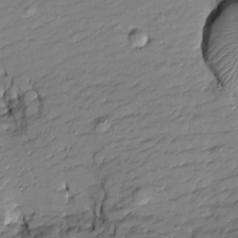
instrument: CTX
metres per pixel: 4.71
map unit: Htu
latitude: -8.7085
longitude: 177.4265
